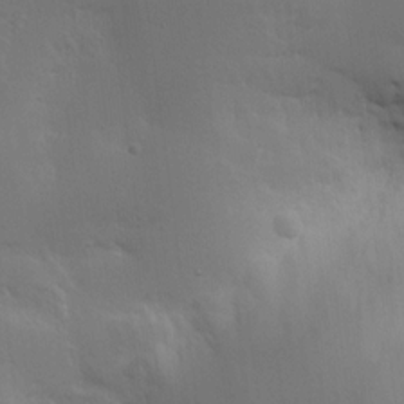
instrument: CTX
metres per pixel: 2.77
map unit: Nhu
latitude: 16.1956
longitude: -78.3279
